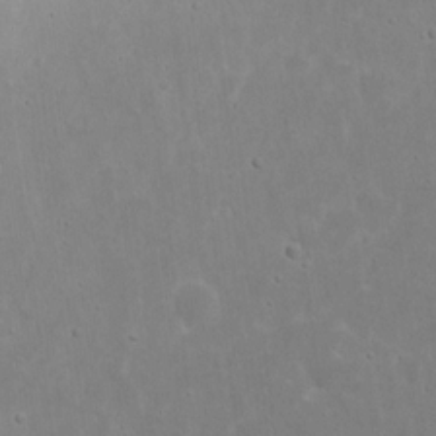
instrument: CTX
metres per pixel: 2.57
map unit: eHh
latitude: 16.9325
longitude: -72.4034
